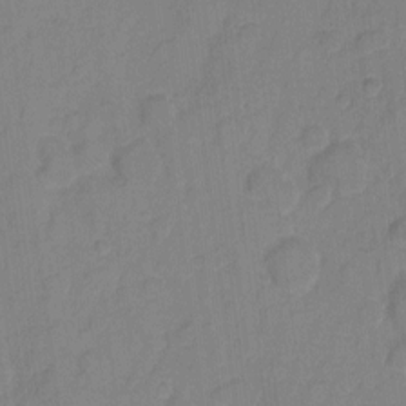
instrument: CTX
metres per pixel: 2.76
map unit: eHh
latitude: 6.5168
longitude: -65.3671
